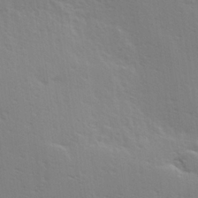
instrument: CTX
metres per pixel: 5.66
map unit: Hve
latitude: 19.4426
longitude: 149.4266
